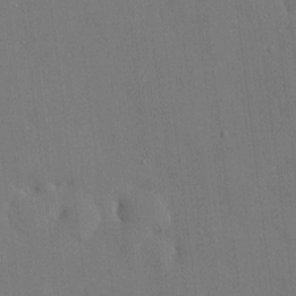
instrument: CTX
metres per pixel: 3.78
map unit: HNhu
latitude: 6.5168
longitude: 15.3321
